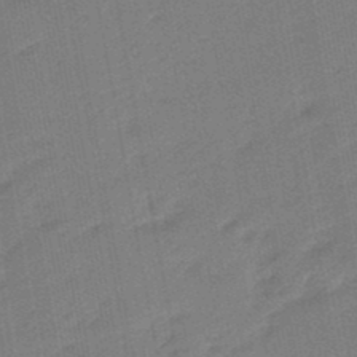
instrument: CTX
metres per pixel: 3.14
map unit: eHb
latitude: -47.8422
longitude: 88.3684
